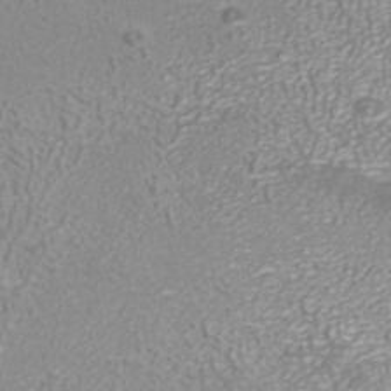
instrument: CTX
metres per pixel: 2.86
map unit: ANa
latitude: 40.4978
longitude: 24.8975
